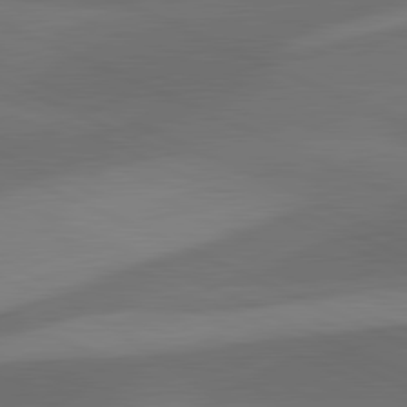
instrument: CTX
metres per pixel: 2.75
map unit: lApd
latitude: 81.5182
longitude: 126.0472
